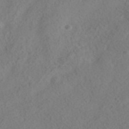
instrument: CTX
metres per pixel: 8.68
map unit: HNhu
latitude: -39.4832
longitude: 101.3698
